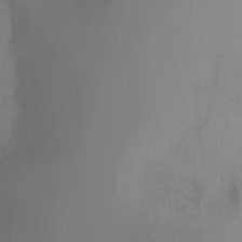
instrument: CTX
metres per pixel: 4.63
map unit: Ht
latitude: -8.3495
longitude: -30.8380
